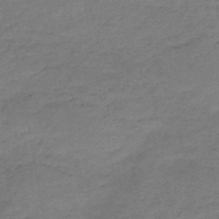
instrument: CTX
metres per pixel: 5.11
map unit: HNb
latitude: -47.8800
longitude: -38.5168
